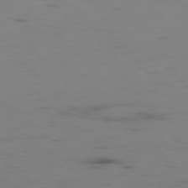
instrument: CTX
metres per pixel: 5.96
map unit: Hpe
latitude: -78.8597
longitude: 15.4266
